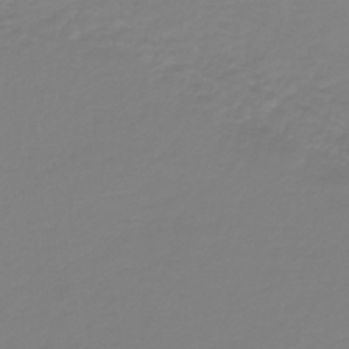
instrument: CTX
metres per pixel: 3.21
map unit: lHb
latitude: -42.0849
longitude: 60.2551
